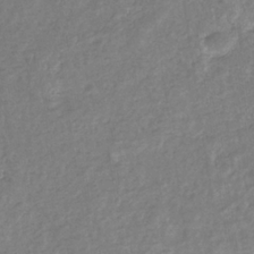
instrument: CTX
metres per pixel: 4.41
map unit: eHb
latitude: -35.0297
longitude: 76.9542
